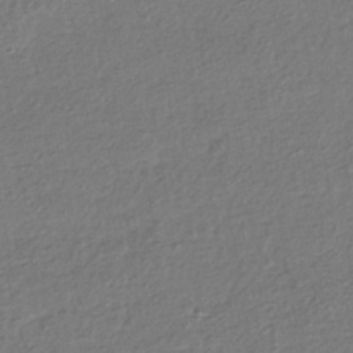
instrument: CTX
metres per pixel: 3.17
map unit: HNhu
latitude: -42.5384
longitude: 96.6330
